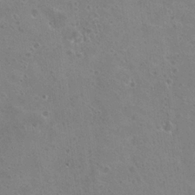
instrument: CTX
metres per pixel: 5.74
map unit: Hto
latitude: 23.1403
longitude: -48.6113
